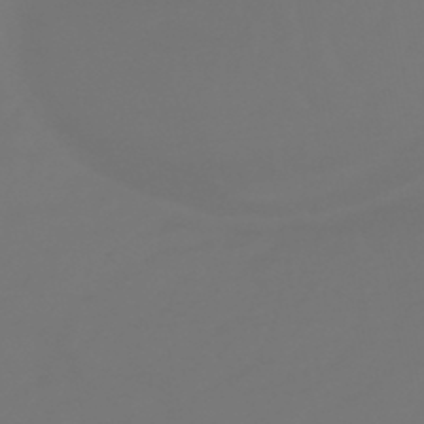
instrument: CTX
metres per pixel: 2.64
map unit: HNhu
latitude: -47.1053
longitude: 90.6519
